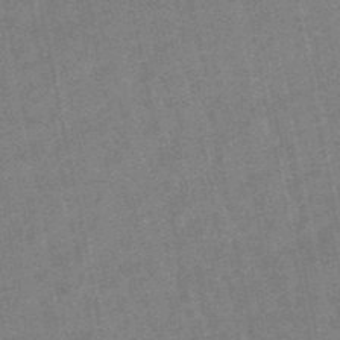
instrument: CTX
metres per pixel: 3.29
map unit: lHb
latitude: -48.8975
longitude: 79.1998
